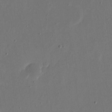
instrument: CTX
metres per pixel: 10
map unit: eHh
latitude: 16.0633
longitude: -70.2711
